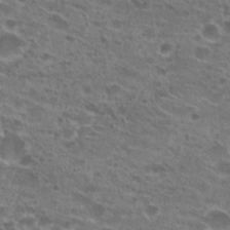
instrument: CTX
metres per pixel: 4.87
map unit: Hto
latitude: 21.7828
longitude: -41.4048
